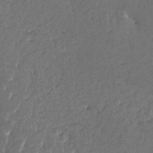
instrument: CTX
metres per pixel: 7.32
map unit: HNhu
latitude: 4.5168
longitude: 8.0850
